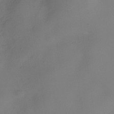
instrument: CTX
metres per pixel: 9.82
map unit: Nhe
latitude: -35.5966
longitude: -86.8380
